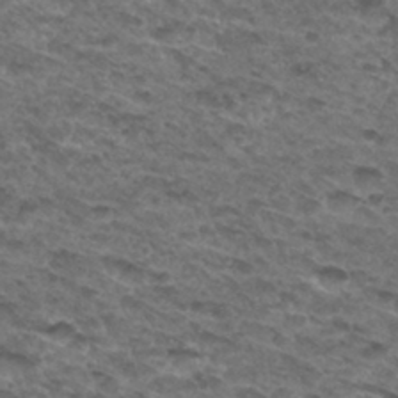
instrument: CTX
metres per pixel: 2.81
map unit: Hto
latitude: 32.1767
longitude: -48.1956
